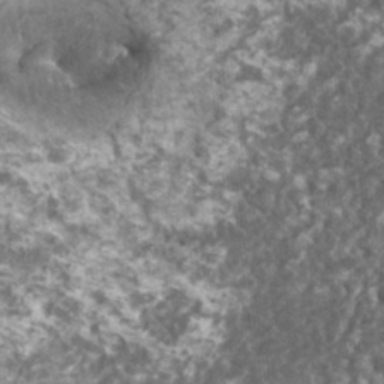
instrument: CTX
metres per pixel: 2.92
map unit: HNhu
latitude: 2.0255
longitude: 0.1039
